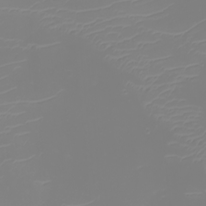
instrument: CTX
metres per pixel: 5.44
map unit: eHh
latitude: -5.2376
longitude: -85.1214
